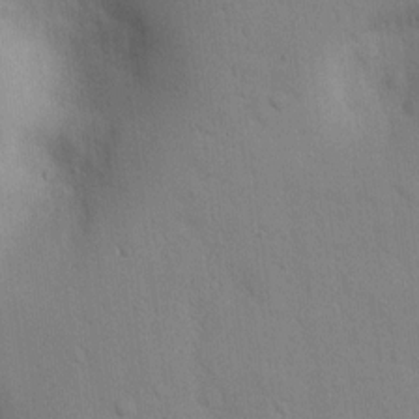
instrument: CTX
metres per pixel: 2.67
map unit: lAvf
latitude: 9.1781
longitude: 168.2172
